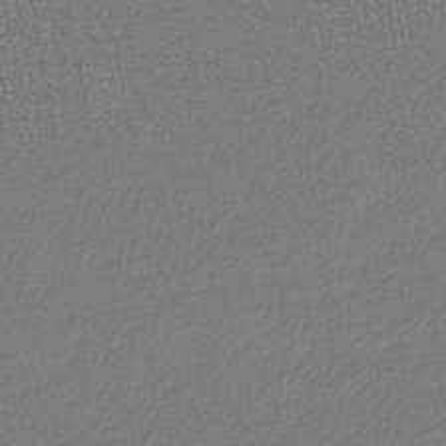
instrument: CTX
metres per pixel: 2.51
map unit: lHb
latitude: -45.5021
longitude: 74.6330
